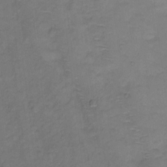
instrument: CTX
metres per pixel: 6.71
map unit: Hto
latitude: 5.6694
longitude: -61.1025
